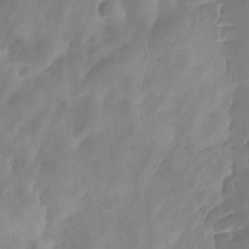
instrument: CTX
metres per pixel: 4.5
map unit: Ave
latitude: -8.5385
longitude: -122.4601
